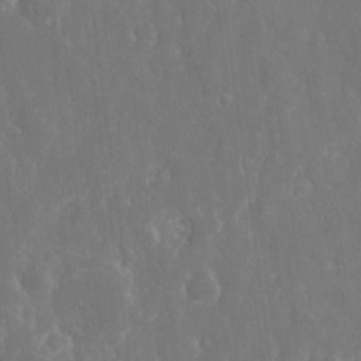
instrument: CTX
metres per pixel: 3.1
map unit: eHh
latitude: 15.1404
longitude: -72.9514
